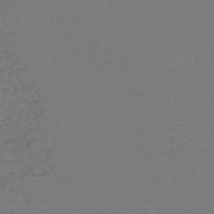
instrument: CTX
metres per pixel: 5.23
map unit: Nve
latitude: -57.4076
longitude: 53.3698
